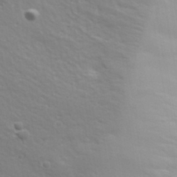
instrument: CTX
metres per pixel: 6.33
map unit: lHvf
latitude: 33.7828
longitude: -82.8380
